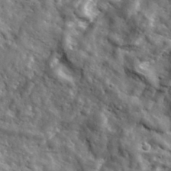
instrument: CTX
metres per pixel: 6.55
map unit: lHvf
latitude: 36.4034
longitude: -86.0444
